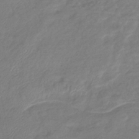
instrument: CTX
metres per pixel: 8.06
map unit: eHb
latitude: -41.3887
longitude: 81.5588
